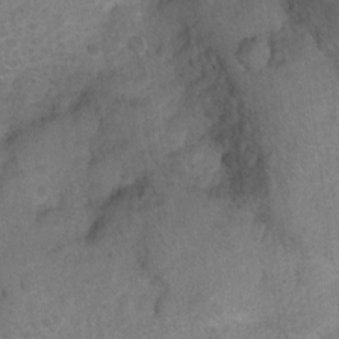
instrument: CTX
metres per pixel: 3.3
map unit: Ht
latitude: 4.6113
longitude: -29.5749
